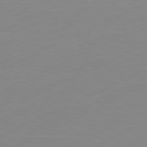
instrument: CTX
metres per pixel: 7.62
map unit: Ap
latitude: -81.2187
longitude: -84.7057
